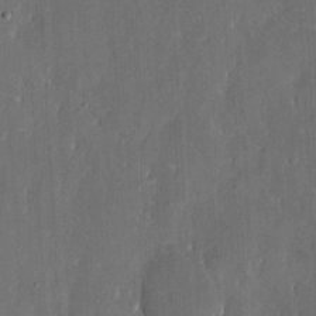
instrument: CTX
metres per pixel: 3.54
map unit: eHh
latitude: 5.9906
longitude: -69.0270
